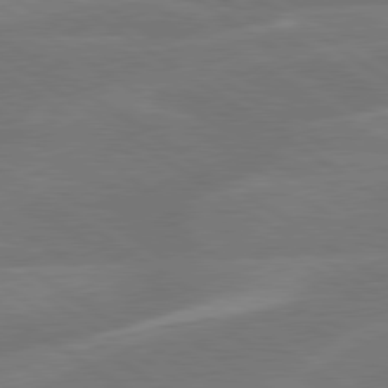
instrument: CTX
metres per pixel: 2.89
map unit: lApd
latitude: 79.8206
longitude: -125.1403
